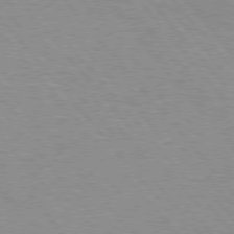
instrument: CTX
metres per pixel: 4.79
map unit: Hpe
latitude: 76.2144
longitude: -157.0269
